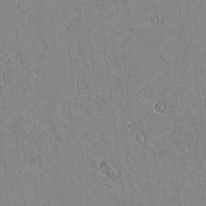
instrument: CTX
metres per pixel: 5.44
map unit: lAvf
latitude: 14.9136
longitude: -125.3670
